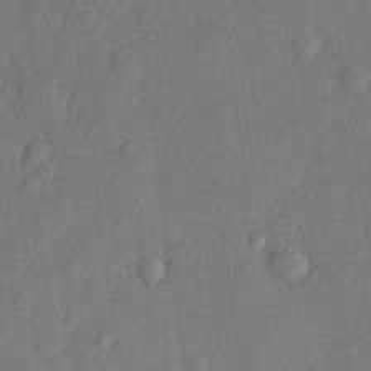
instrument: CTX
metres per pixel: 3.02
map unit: lHvf
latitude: 22.2522
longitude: 144.3117
